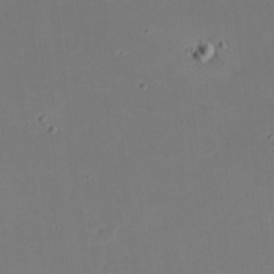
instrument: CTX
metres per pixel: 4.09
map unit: eHh
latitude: 20.9325
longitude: -71.7449
